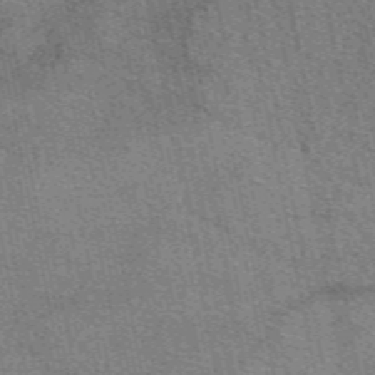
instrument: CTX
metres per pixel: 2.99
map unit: eAb
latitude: 50.1388
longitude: 109.7667
